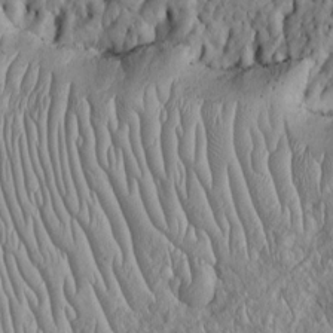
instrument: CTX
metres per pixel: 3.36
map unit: Htu
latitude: -5.6344
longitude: 156.2361
